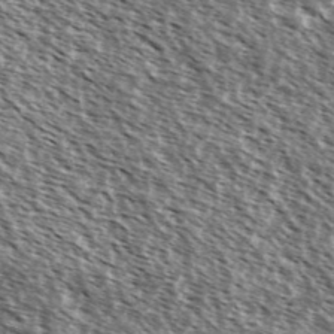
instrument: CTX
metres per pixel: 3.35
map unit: Ave
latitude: 37.2915
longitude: -112.1389
